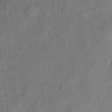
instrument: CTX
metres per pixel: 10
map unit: eHh
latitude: 4.6679
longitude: -74.7057
